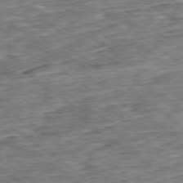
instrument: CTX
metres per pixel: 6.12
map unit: Ap
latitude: -79.1242
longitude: -85.8961
